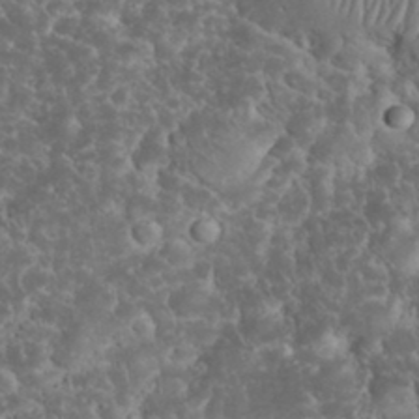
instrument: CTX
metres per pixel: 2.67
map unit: eHh
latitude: 33.5749
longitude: -64.4034
